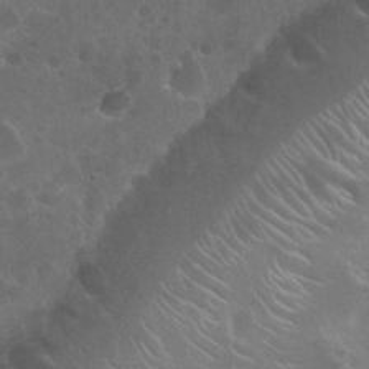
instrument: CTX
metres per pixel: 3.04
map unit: Nhu
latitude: 25.8394
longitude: -51.0647
